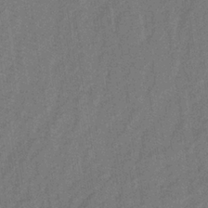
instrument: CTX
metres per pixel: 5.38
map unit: lHb
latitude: -35.5966
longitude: 70.8219
